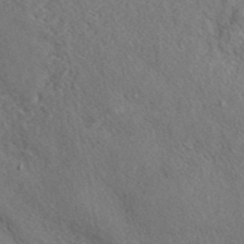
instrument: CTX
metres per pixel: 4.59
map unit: ANa
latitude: 44.8380
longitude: 47.8989
